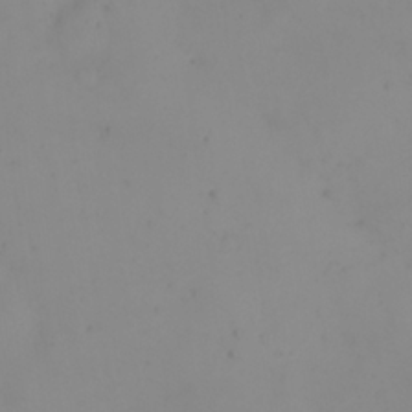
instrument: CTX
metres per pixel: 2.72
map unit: eHh
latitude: 24.1766
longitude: -64.3089
